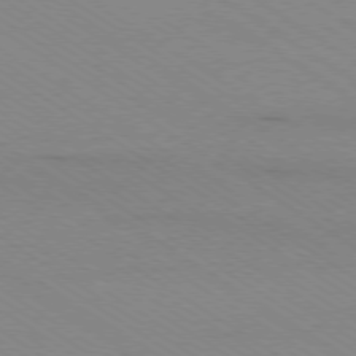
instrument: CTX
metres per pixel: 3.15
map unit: Ap
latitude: -78.7085
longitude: -84.4979
